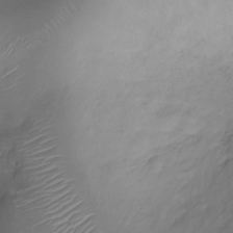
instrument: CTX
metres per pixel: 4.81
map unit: Ht
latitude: -2.6329
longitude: -18.4979
